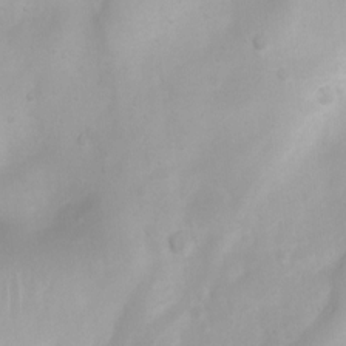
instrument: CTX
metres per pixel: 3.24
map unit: Ht
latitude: 3.6694
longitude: -22.1389
